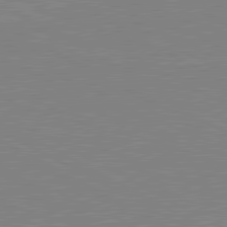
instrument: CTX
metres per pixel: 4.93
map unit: lApd
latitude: 80.8758
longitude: 151.3321
